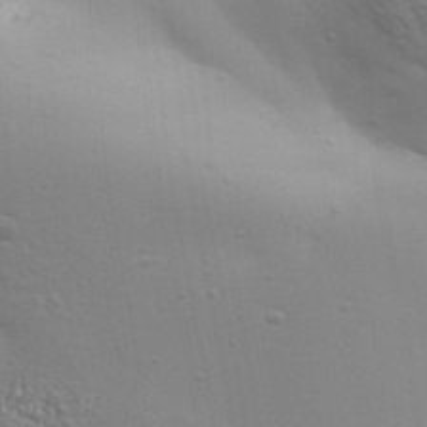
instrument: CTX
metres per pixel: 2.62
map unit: Aa
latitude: 32.3467
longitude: -133.8205
